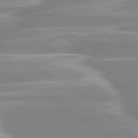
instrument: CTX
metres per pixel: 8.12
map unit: lApd
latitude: 80.3845
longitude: -128.8002
